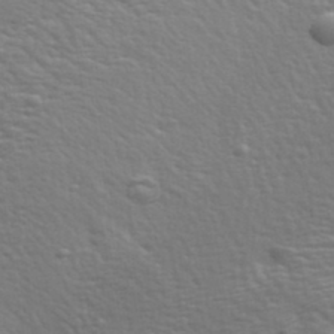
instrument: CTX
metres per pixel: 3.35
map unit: eHh
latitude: 35.5560
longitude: -80.8947
